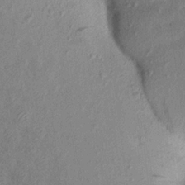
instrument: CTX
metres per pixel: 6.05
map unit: Aa
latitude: 17.7828
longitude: -145.3293
